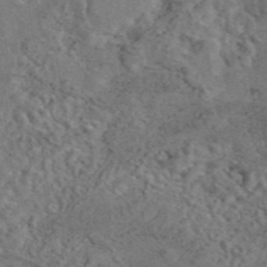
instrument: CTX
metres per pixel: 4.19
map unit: eAb
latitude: 44.4412
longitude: 111.0486
